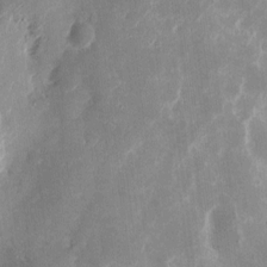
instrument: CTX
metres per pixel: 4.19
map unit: eHh
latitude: 11.0459
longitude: -71.4426
